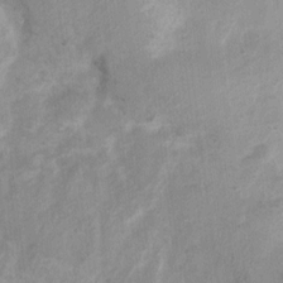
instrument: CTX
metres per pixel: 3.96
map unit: Ht
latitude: 3.1214
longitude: -26.9892
